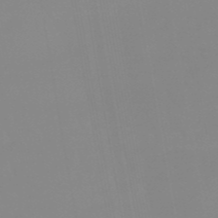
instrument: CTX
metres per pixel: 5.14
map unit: eHb
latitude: -49.7856
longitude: 74.3118
